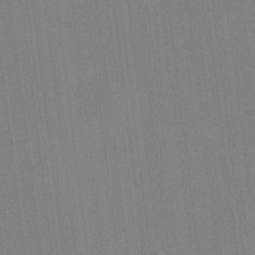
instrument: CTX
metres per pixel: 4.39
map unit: HNhu
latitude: 8.3467
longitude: 16.4440
